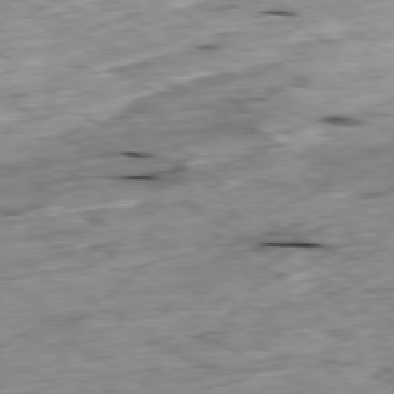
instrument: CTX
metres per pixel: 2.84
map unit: Ap
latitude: -79.8800
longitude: -89.8206
